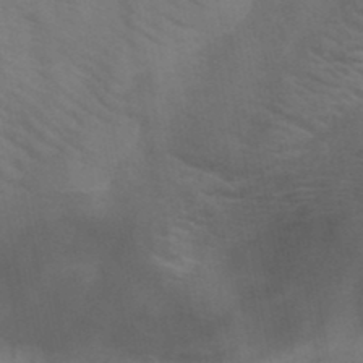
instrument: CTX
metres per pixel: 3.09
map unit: HNb
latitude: -47.2754
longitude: -47.4049
